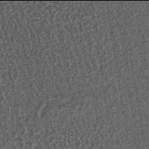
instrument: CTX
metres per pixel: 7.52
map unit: lHb
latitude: -38.0094
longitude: 64.0661
